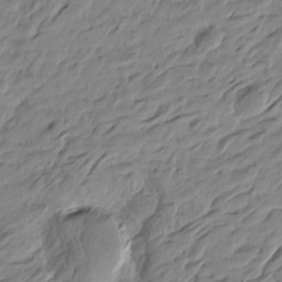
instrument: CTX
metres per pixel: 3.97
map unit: Htu
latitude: -4.6329
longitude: -178.5924
